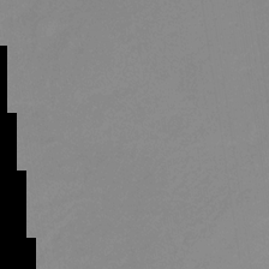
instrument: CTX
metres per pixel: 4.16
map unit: lHb
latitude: -31.8044
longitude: 66.4251
